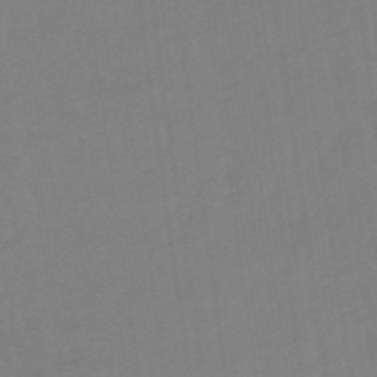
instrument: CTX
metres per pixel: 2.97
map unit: eHb
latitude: -48.2929
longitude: 87.4077
